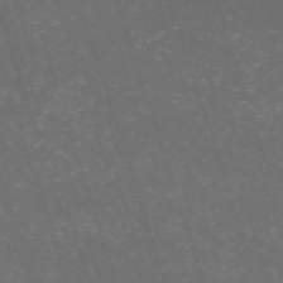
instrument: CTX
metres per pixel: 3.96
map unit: HNb
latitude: -54.2362
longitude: -36.8380
